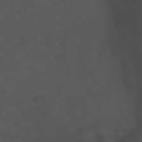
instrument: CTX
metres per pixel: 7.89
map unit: Ht
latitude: 1.7827
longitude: -22.8758
